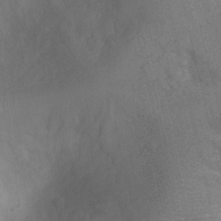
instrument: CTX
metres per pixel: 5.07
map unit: Ht
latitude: -11.1998
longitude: -22.7057
